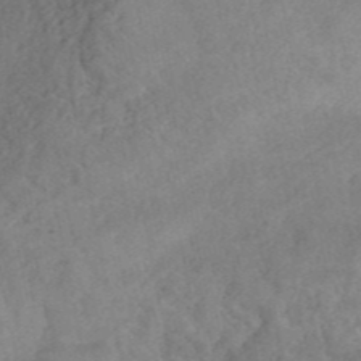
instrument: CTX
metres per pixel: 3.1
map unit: ANa
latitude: 42.0255
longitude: 51.8800
